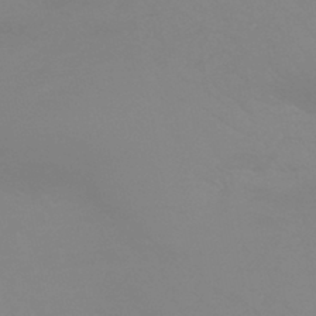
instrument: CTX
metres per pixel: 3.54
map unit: HNhu
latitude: -44.2362
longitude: 90.4818
